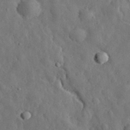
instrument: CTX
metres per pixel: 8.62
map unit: eHh
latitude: 32.7624
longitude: -74.6491
